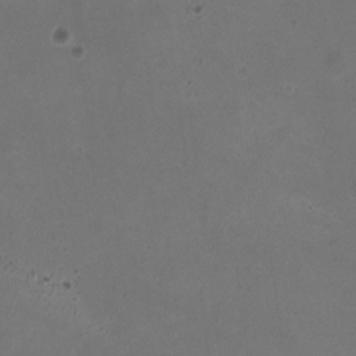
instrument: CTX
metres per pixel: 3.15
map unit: HNhu
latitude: -2.8974
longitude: -3.3670
